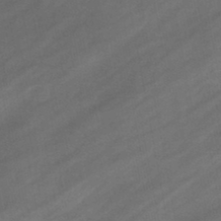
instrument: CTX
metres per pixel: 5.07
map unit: eHb
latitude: -44.5385
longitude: 85.9745
